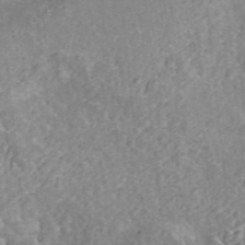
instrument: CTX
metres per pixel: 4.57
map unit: ANa
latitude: 42.7435
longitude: 26.1794
